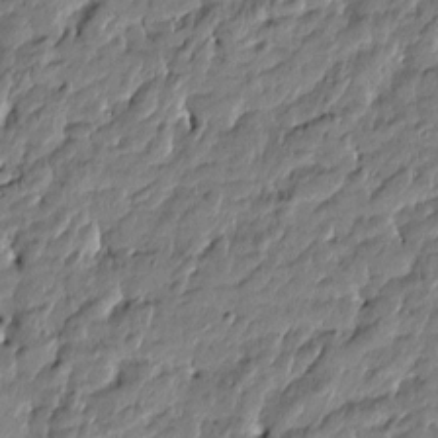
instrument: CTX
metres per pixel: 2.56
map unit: Htu
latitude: -5.0675
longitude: 177.4832
